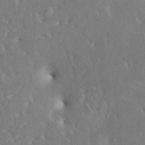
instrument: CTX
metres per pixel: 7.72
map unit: HNhu
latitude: 5.1403
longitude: 10.4062
